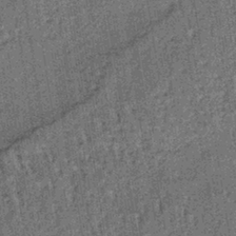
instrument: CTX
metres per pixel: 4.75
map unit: lHb
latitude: -38.8786
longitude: 64.2740
